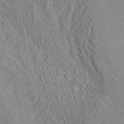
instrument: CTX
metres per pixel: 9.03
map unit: ANa
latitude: 40.9513
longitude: 34.6707
